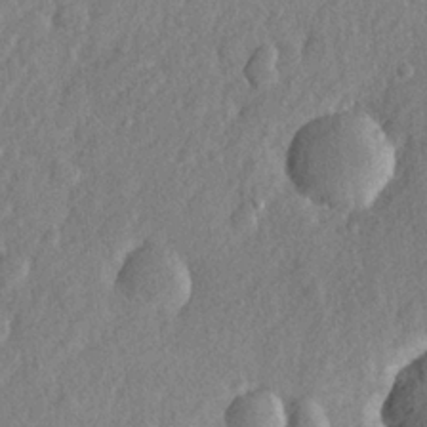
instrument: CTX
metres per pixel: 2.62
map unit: lHvf
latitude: 22.9514
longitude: 144.3873
